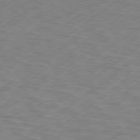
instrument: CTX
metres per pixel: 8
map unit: Hpe
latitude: 78.9892
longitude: -120.0822
